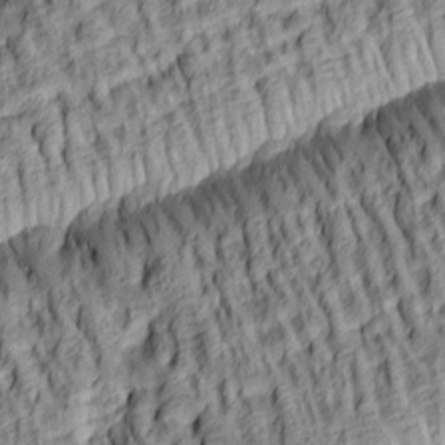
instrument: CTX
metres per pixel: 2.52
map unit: lAa
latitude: 5.2159
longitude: -115.8772
